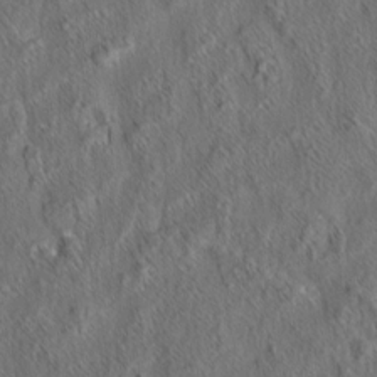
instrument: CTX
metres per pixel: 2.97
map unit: eHh
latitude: 6.4412
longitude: -76.5545
